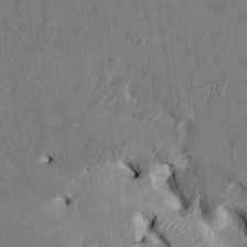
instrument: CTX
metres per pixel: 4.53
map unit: HNhu
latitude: 1.4237
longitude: -5.5182
